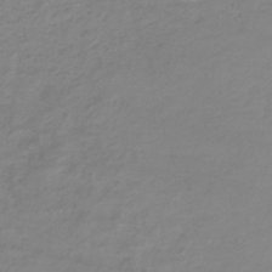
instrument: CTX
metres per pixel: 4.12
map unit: eHb
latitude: -33.2943
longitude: 71.3132
